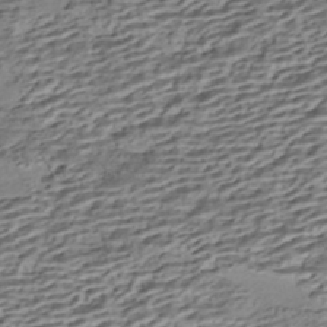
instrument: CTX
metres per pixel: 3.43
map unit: HNhu
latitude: -42.5195
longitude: 105.6533
